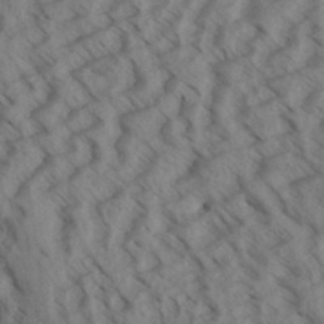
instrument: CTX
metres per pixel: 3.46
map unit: Aa
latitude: 32.9703
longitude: -138.5168
